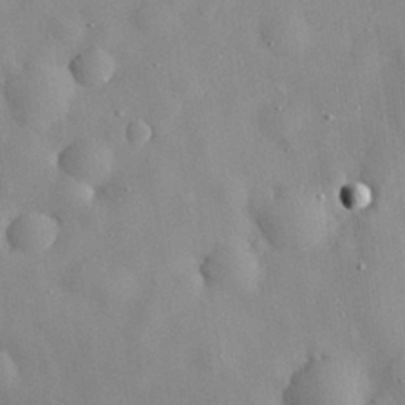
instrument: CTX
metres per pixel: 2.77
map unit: eHh
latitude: 29.3293
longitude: -74.4601
